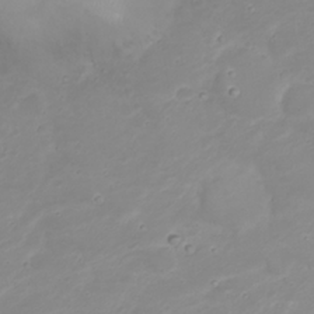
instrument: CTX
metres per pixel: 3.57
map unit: Nhu
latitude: 23.2915
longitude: -61.4615
